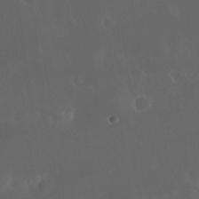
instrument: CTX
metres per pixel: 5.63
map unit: Nhu
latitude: 30.0444
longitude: -58.3278
